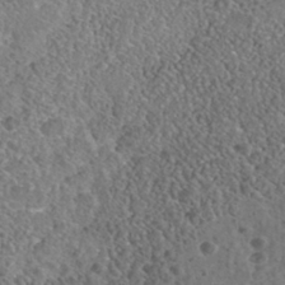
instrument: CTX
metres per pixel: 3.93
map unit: Nhe
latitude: -41.8989
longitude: -111.4805
